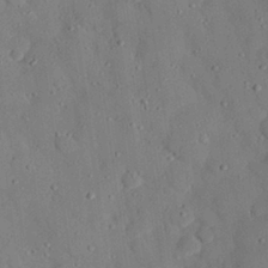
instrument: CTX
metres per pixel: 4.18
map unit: eHh
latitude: 27.1781
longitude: -79.6316
